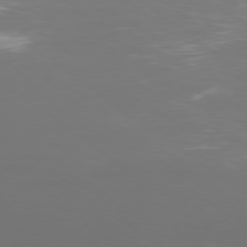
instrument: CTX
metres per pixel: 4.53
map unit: Ap
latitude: -78.6140
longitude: -93.3103
